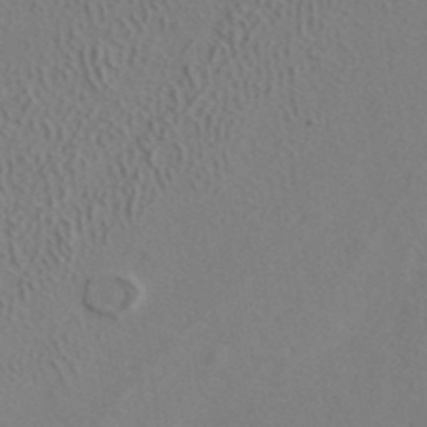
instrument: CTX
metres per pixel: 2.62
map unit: ANa
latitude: 38.7435
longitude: 22.9353
